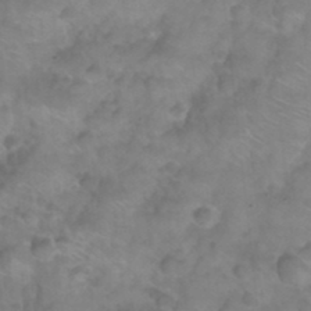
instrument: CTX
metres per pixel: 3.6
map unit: Nhu
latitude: 26.0633
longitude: -54.6868
